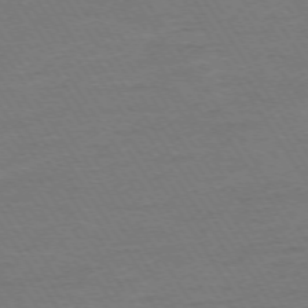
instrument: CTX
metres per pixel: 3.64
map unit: Ap
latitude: -73.7288
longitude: -84.4790
